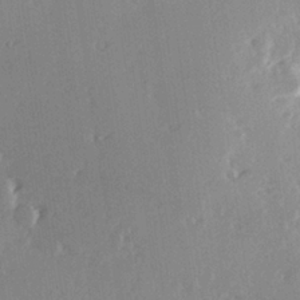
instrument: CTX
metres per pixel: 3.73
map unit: Hve
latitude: 26.4412
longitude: -93.8205
